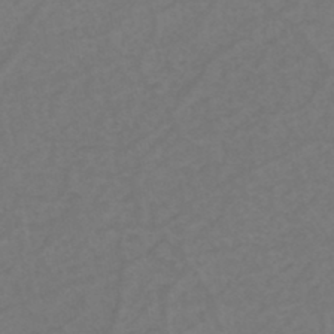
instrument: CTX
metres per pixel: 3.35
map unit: eHh
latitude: -44.1984
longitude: -29.2915
